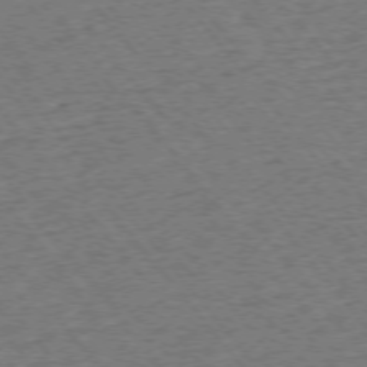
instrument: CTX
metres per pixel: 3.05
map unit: Ap
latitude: -75.4833
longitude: -88.0633
